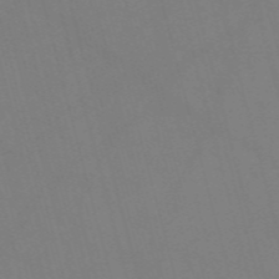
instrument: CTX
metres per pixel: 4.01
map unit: Nve
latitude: -58.4062
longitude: 62.0094
